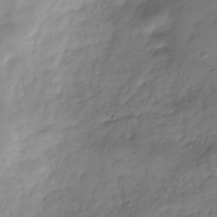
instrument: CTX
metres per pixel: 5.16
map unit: Hve
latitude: -31.4076
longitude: 90.8030
